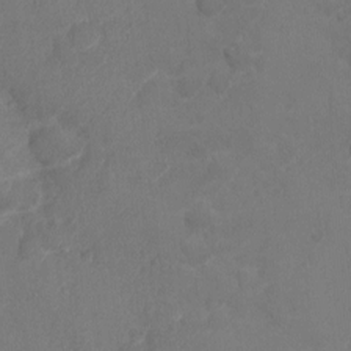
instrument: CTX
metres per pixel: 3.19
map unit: Ht
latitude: -7.1431
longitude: -21.7828
